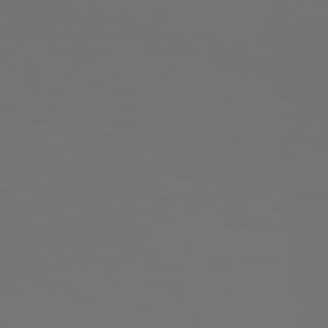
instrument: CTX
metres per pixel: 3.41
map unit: Hpe
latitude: 76.7813
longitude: -135.6505
